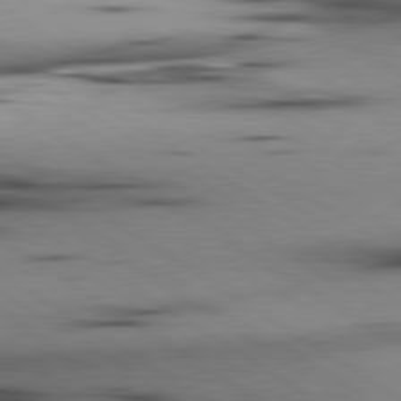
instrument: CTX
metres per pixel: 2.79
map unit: lApd
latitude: 80.1200
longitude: 161.4454
